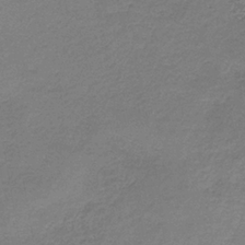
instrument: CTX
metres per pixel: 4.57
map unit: HNb
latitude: -35.6155
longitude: 52.8408
